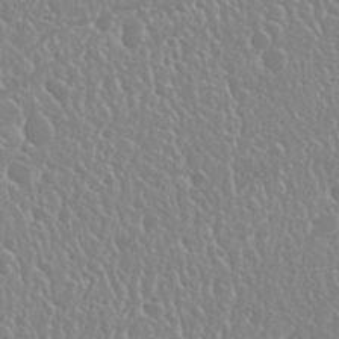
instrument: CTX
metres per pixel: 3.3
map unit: Nhu
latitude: 25.3481
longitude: -59.4804
